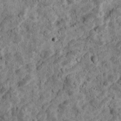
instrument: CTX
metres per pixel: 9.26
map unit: Ave
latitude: 17.8394
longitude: -134.4790
